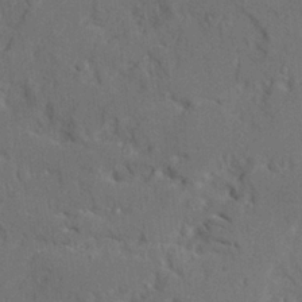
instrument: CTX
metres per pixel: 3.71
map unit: Ave
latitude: 22.4412
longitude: -130.6113
